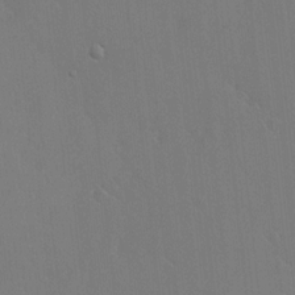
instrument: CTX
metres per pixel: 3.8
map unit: HNhu
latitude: 7.3671
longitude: 3.8233
